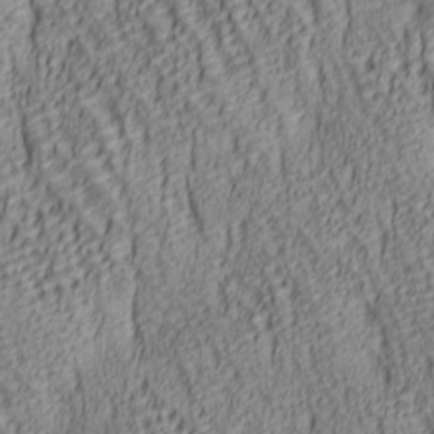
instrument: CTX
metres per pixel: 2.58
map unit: lAa
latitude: 6.8002
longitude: -116.3656
